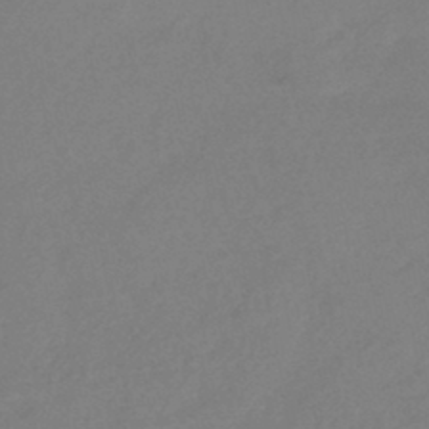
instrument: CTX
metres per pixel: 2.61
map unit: HNhu
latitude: -44.8030
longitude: 91.3888
